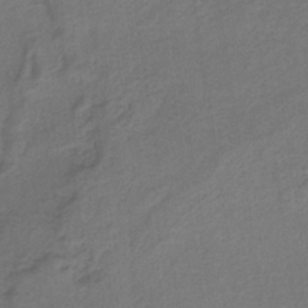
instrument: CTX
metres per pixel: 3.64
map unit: HNb
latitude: -32.3307
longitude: 63.2942
